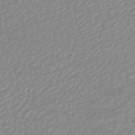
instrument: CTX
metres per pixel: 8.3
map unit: HNhu
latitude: -46.8597
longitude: 105.5588
